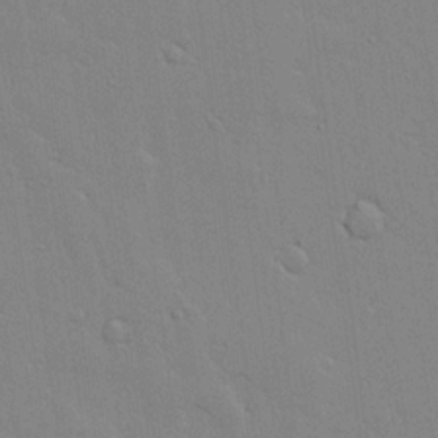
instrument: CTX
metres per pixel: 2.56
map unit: lAvf
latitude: 16.4223
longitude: -127.1592
